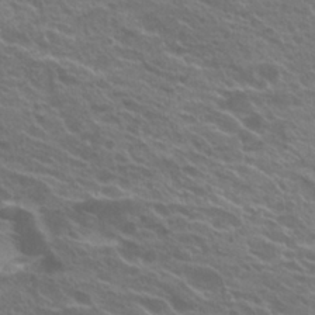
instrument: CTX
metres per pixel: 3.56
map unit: Hto
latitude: 23.8205
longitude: -37.5371
